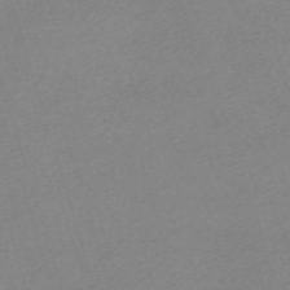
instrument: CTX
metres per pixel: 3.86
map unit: eHh
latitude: -61.4832
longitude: 52.9163
